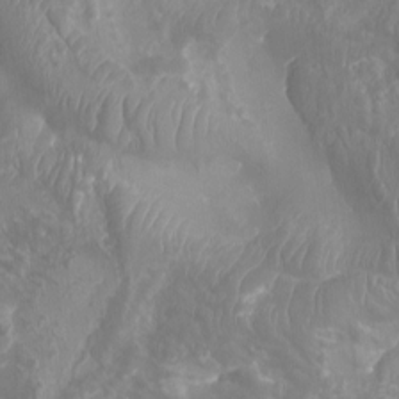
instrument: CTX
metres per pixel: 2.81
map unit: Aa
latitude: -8.2361
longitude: -78.5924
